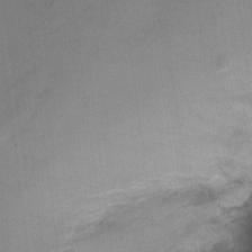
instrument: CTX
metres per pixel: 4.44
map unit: Ht
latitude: -2.7841
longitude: -28.6112
